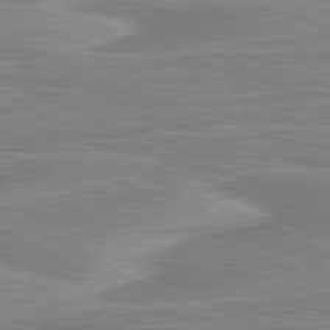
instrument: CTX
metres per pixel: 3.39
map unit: lApd
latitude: 80.7435
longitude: 172.8219
